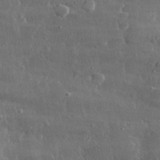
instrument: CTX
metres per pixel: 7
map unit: lHvf
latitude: 31.2159
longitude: -90.5924
